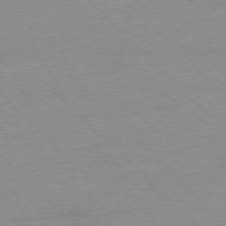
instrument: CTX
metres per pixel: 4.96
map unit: Ap
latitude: -77.7289
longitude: -87.6316
